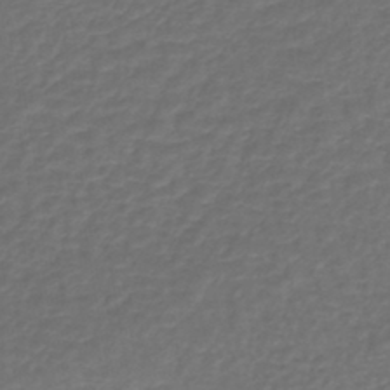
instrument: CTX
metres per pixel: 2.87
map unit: lHb
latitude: -43.0486
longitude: 61.8422
